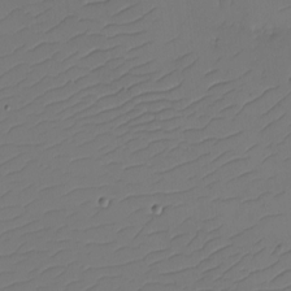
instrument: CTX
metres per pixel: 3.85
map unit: eHh
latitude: -2.3117
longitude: -74.1200
